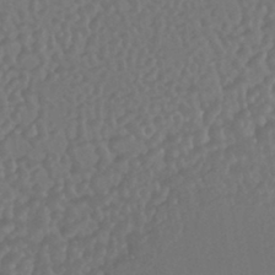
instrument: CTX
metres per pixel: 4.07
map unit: HNhu
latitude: -43.6154
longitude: 94.7274
